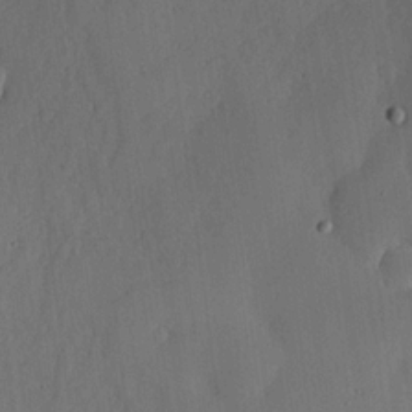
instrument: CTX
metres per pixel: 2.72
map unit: lHvf
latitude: 19.1970
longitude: -115.6315
